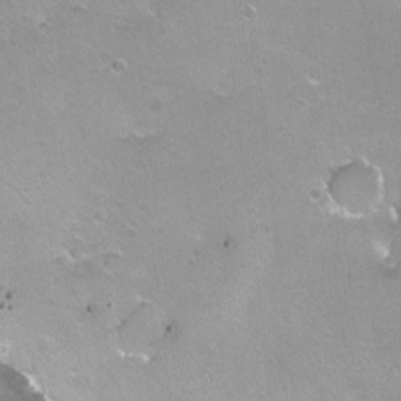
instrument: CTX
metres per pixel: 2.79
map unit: Nhu
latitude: -8.1984
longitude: -43.1214
